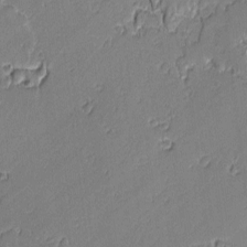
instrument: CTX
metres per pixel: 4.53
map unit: lAvf
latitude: -1.0865
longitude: -106.8758
